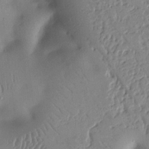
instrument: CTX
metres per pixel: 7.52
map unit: Nhu
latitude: 14.4601
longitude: -78.5924
